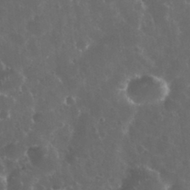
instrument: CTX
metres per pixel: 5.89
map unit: eHh
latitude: 34.1011
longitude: -61.4237
